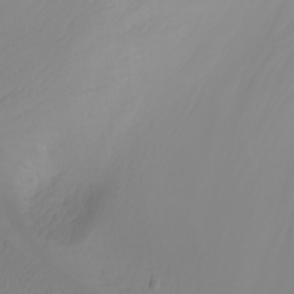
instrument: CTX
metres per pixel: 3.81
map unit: Nhu
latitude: -4.0850
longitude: -84.4979
